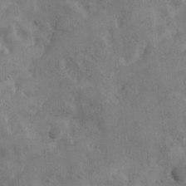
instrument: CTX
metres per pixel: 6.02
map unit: Ave
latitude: 10.7624
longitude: -105.9528
